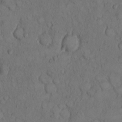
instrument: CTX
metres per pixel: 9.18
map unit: Hto
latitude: 9.1781
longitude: -57.7827
